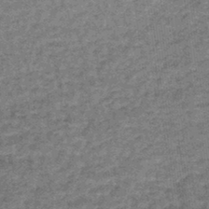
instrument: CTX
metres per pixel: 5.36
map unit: lHb
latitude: -44.1417
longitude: 66.4062
